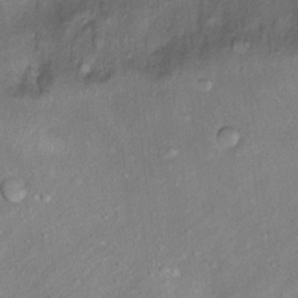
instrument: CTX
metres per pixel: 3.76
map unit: Ht
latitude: 13.1592
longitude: -38.8758
